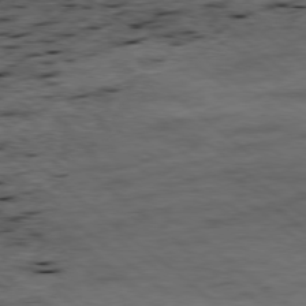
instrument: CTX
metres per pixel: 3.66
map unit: Ap
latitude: -78.7274
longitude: -50.4412
